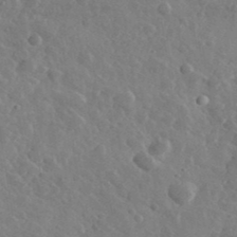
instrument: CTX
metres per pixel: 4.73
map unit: lHvf
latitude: 36.8191
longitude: -89.6505
